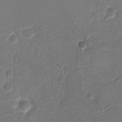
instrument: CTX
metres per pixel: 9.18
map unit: Ht
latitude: 1.4237
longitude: -25.6316
